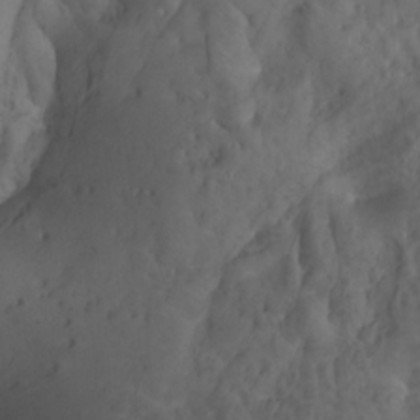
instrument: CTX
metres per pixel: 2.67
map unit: Nhu
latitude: -7.6533
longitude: -68.6868
